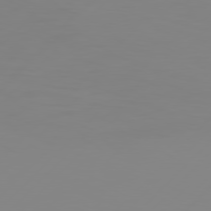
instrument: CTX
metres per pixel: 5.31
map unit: Hpe
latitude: 77.9150
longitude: -139.2726
